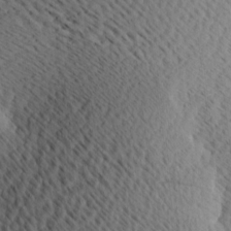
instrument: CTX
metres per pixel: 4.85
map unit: Ave
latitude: 11.7639
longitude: -107.3860
